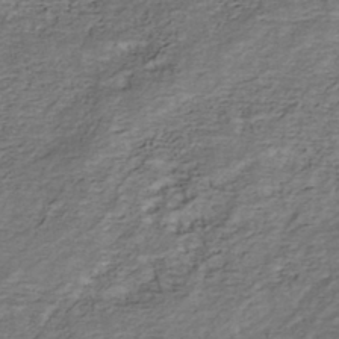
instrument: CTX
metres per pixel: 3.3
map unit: Nhe
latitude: -40.8219
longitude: -109.8772
